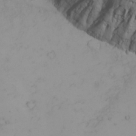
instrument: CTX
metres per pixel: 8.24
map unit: Nhu
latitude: -5.0675
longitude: -80.7813
